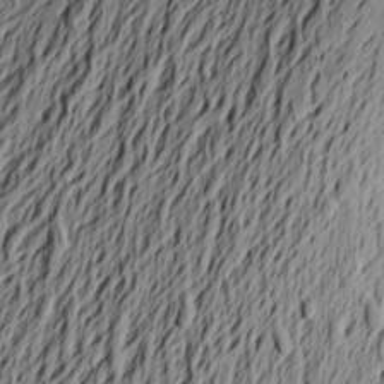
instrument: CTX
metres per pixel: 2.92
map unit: Aa
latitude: 22.4412
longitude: -149.2348
